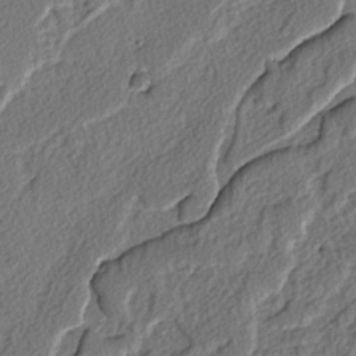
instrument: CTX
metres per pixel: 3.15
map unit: lAvf
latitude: -3.8233
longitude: -108.1388
